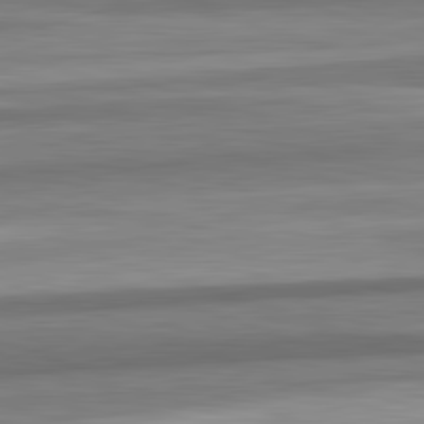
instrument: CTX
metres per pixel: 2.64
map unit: lApd
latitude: 82.4978
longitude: 179.6344
